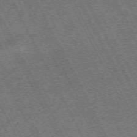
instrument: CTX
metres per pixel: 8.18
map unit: Hpe
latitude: -71.7289
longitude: 10.6519
